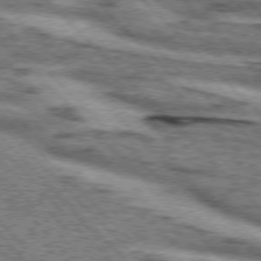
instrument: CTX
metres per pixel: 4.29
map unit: lApd
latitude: 75.5371
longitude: -79.2159
